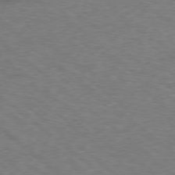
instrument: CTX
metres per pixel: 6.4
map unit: Hpe
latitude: -78.7841
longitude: 17.5588
